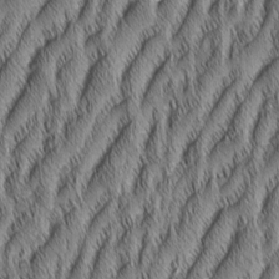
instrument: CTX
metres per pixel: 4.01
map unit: Aa
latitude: 6.6301
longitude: -131.1215
